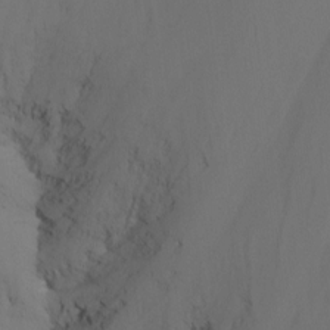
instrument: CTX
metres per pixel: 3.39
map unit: Nhu
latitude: -15.7478
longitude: -57.6504
